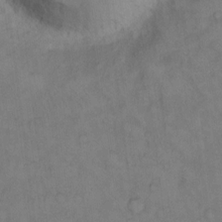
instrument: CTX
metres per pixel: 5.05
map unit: Hto
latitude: 10.5735
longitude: -58.9703
